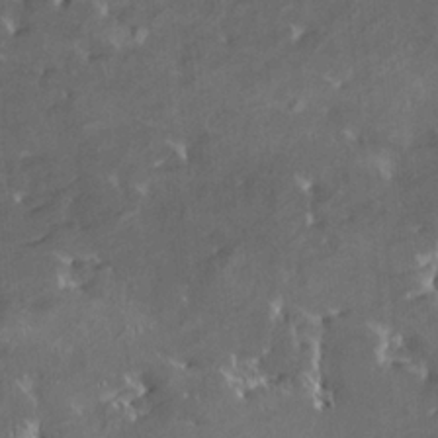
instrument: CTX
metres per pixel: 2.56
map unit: HNhu
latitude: 4.3845
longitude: 13.7856
